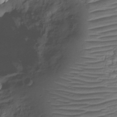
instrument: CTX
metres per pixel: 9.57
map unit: HNhu
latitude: -21.1242
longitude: 84.6518
